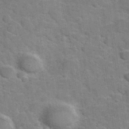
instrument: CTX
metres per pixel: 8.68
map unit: Hve
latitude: 31.5938
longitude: 151.7855
